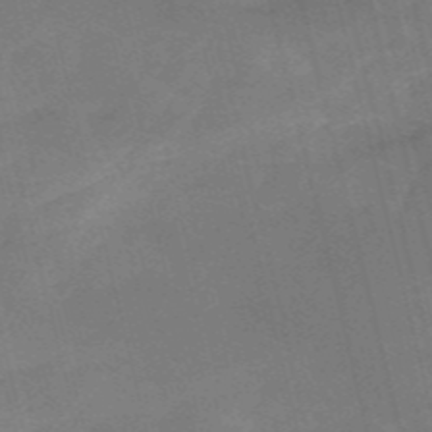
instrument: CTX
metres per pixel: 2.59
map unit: HNb
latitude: -54.5952
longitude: -36.8191
